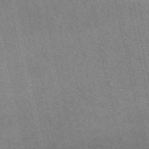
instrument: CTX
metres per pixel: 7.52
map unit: eAb
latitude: 51.4048
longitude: 107.3321
